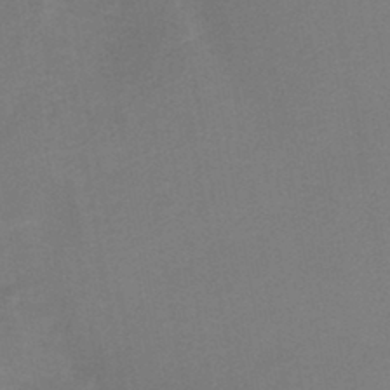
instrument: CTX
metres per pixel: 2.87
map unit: HNb
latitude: -43.2753
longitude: 49.2565
